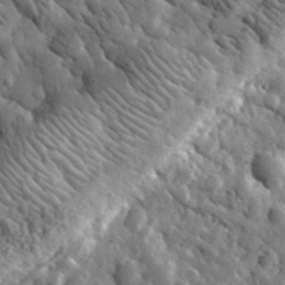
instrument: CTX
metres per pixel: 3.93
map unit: lHvf
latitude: 35.1970
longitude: -88.0822
